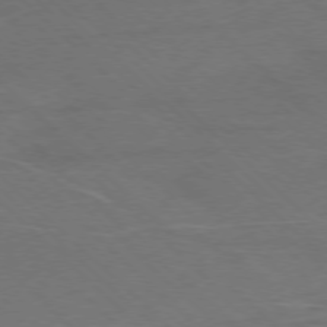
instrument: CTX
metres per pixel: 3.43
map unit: Ap
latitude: -77.9178
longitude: -69.0459
